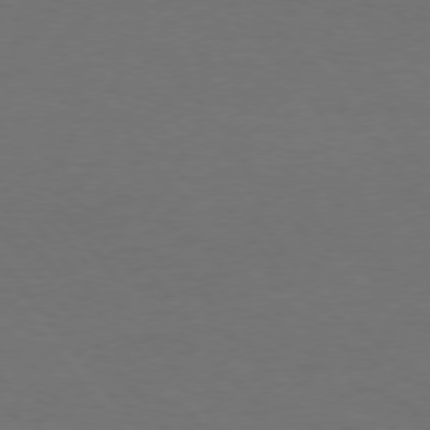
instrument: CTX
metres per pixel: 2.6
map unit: Hpe
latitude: 74.8380
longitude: -131.7072
